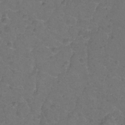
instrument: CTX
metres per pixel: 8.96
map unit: Hto
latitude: -2.5195
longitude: -34.7435
